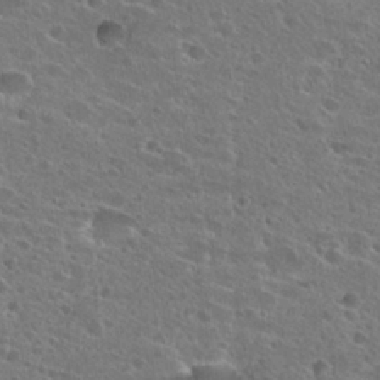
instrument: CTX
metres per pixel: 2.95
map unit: Hto
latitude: 26.3845
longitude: -45.5749
